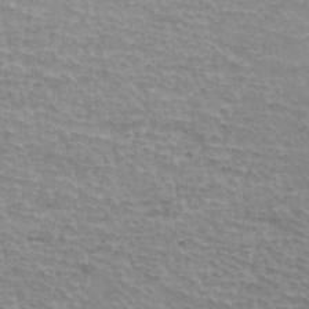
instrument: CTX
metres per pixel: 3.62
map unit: Hto
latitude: 36.6491
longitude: -43.9339
